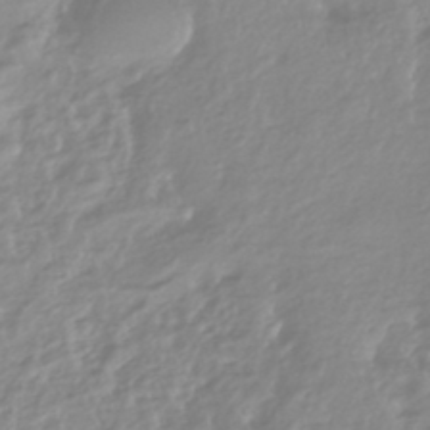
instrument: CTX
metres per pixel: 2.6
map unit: HNhu
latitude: -44.3306
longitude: 96.4818
